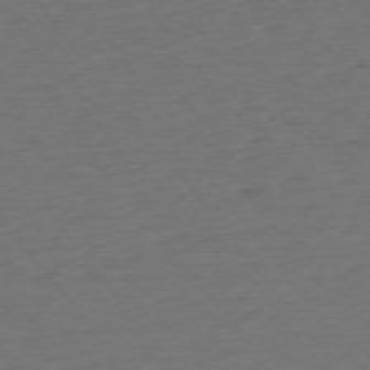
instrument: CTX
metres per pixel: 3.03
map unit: Ap
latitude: -75.5966
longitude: -84.5546
